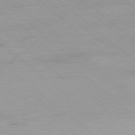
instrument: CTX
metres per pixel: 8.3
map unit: Ap
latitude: -78.8030
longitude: -70.9891
